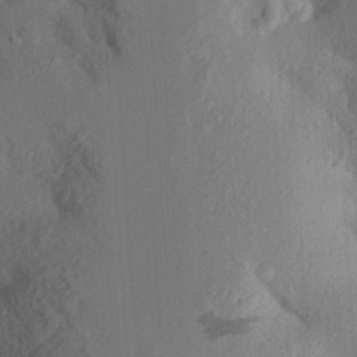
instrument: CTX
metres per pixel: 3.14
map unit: Aa
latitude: 24.0633
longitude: -150.6301
